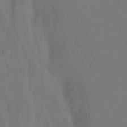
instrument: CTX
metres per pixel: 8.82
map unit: Hto
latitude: -7.7855
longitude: -44.1200
